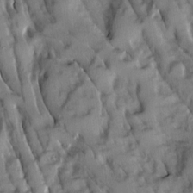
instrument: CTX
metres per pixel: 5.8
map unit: Ave
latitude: 8.8947
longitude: -103.1592
